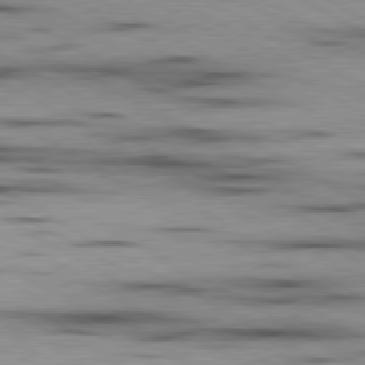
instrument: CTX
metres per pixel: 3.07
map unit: lApd
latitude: 80.1200
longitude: 157.1053
